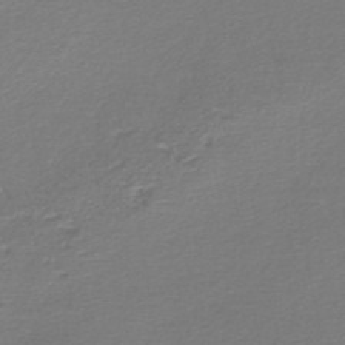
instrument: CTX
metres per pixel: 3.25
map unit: lHb
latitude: -44.9353
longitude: 76.5196
